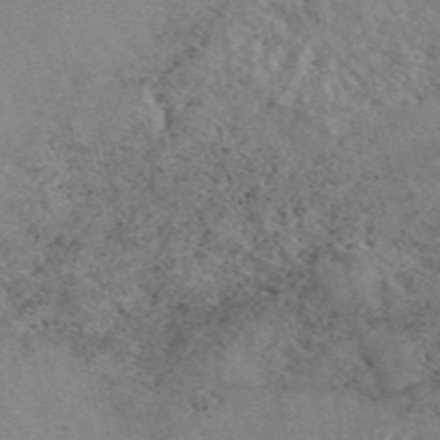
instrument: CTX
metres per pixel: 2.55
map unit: eAb
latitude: 48.3467
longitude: 113.7856
